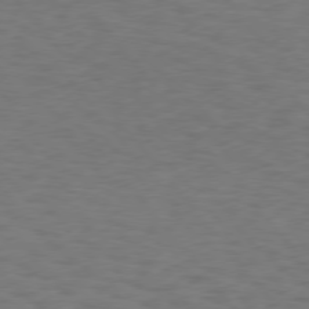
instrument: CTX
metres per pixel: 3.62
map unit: Hpe
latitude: 75.7639
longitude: -134.0444
